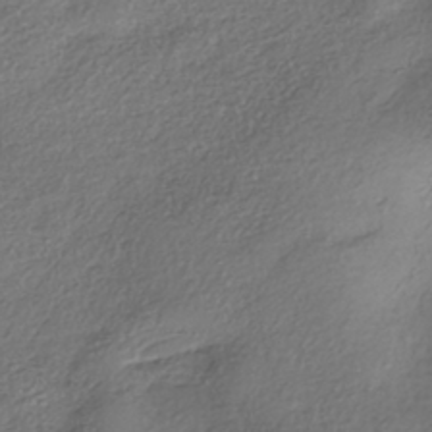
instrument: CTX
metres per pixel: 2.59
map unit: eHh
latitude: -41.4832
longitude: 121.0864
